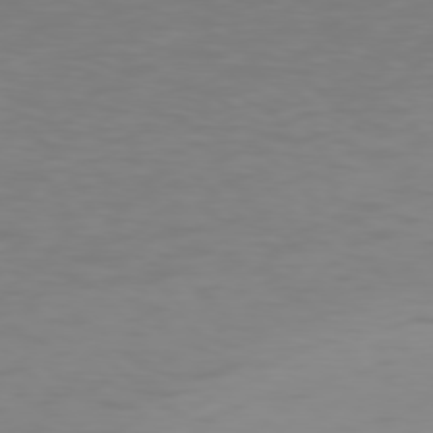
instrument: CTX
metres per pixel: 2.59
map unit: Hpe
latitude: 77.3859
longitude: -176.4412
